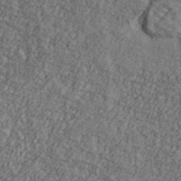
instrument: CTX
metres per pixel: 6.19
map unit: Ave
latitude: 41.1781
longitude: -110.8758
